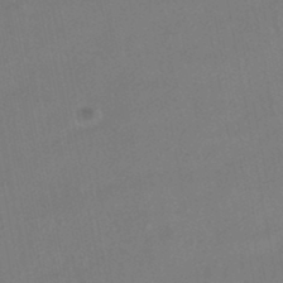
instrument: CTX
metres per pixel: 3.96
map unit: HNhu
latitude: -41.4076
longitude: 103.4643
